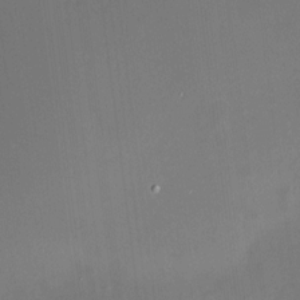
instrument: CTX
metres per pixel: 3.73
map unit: HNhu
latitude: 7.4993
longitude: 9.5588
